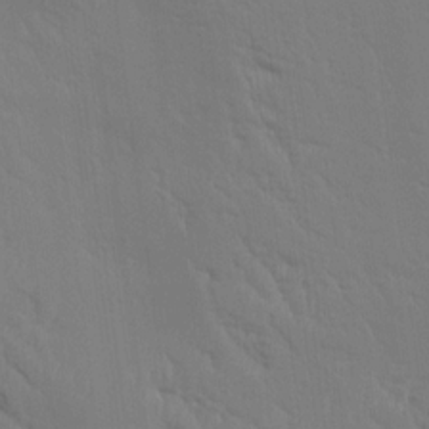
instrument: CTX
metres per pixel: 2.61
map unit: Aa
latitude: 14.7813
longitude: -147.2915
